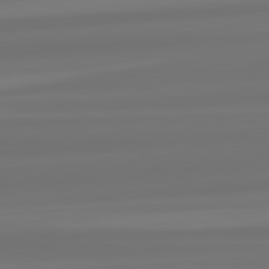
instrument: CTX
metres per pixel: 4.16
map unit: lApd
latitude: 82.3278
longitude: -173.8394
